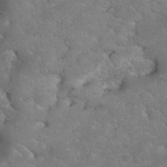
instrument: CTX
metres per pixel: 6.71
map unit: eHh
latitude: 35.5371
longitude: -64.6679
